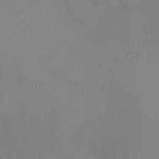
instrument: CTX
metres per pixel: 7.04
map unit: HNhu
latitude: -0.7275
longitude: -6.5546
